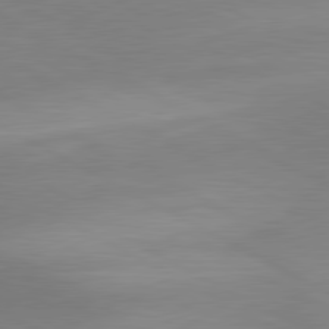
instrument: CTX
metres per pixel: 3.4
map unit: lApd
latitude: 80.6490
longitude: 134.7274
